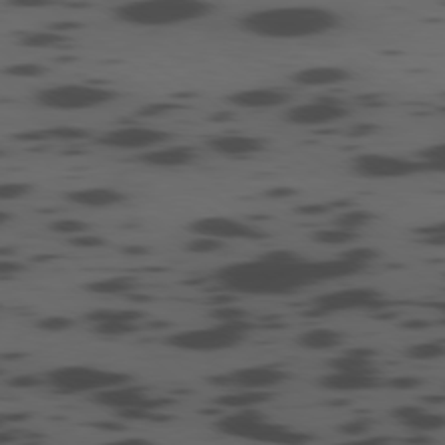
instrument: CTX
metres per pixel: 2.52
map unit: Ap
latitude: -79.5210
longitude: -63.1781
